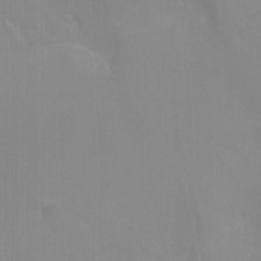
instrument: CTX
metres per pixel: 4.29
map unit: Nhu
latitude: -8.5007
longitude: -41.8394
